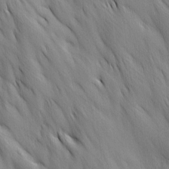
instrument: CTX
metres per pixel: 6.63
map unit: Ave
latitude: 12.6491
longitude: -105.8395
